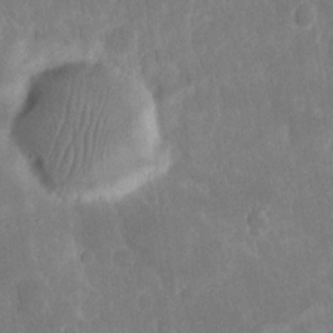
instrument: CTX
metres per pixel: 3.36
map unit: eHh
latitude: 15.9339
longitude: -72.9325
